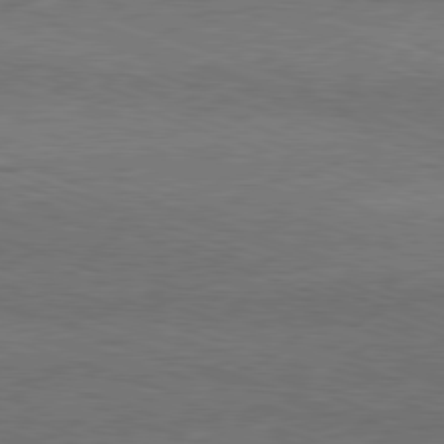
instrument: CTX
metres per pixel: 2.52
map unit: Ap
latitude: -81.3699
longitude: -73.1026
